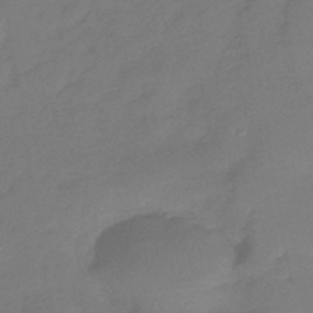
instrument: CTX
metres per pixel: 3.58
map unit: eHb
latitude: -41.5399
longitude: 84.4062
